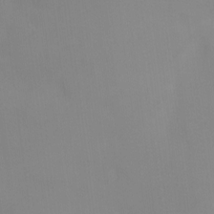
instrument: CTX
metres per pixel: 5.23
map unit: Hto
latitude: -11.0109
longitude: -39.6694
